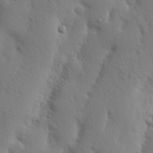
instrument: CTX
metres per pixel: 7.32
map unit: Nhu
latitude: 18.3278
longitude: -75.4049
